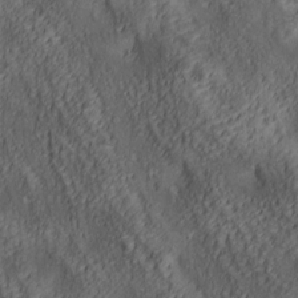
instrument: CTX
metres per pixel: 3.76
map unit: lAa
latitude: 5.4804
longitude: -116.8380
